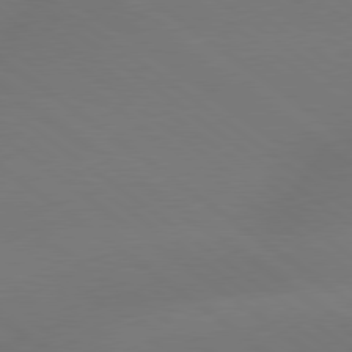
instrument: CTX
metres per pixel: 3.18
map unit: lApd
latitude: 79.3104
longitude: -150.9891
